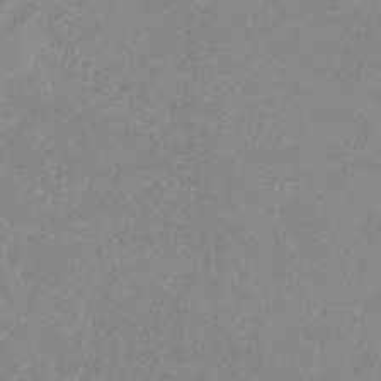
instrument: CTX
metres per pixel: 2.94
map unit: lHb
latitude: -33.6722
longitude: 69.8989
